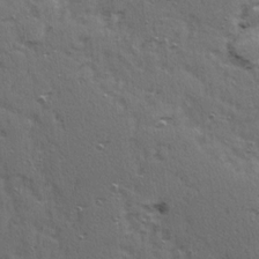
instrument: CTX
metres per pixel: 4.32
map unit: Ave
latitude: 15.3671
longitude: -104.5735
